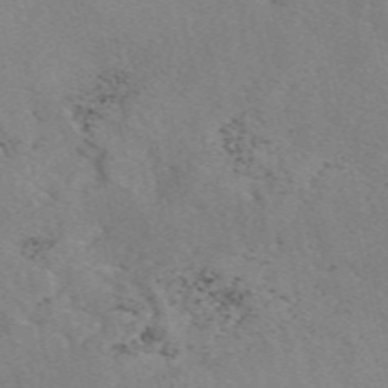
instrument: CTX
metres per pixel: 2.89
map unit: eAb
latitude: 49.6505
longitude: 107.1620
